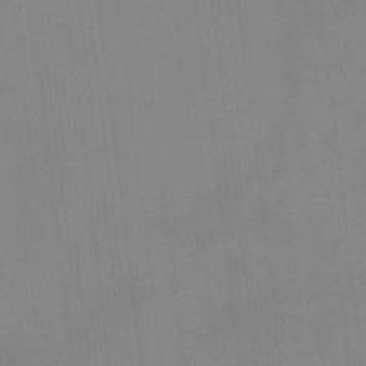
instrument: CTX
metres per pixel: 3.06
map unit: HNhu
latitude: 3.1970
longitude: 9.2754
